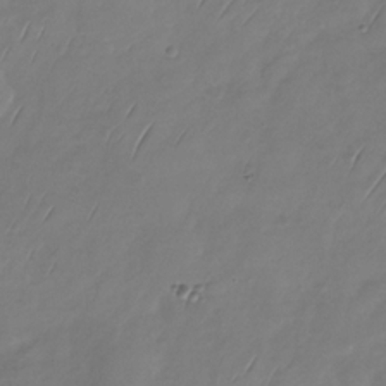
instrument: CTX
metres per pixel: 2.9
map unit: Nhu
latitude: -29.3888
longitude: -59.0836
